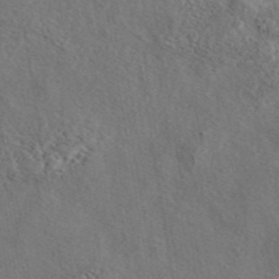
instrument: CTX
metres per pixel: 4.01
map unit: eAb
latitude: 43.8583
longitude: 115.2376
